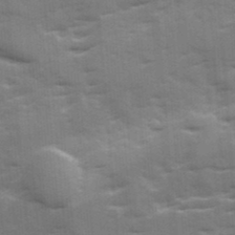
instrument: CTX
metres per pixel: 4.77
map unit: Ave
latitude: 12.2334
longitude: -102.3845
